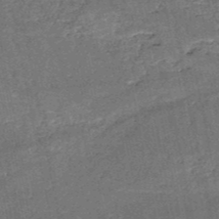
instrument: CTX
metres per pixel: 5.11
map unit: HNb
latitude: -51.3699
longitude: -49.2915
